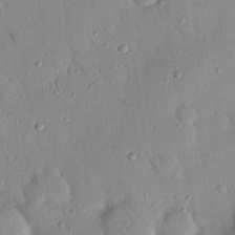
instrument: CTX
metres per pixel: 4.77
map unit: Nhu
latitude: 22.7624
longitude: -75.6694
